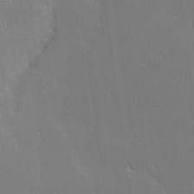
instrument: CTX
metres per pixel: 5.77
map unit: lHvf
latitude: 26.5924
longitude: 142.0283
